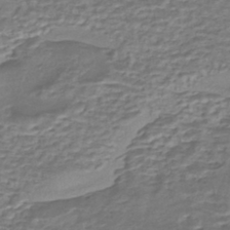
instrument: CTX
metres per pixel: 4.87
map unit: eHh
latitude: -43.7099
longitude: 119.9745
